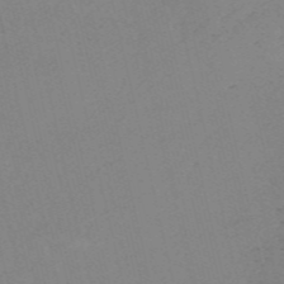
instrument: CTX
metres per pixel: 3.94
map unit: HNb
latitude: -55.7100
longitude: -41.7638
